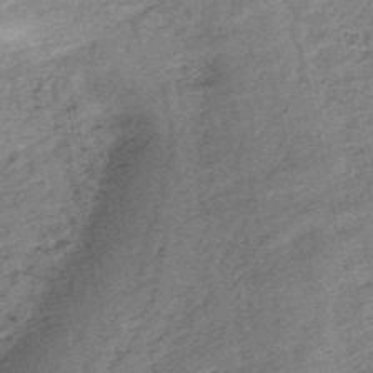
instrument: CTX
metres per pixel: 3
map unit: HNb
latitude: -53.8422
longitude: -40.5356
